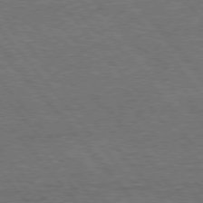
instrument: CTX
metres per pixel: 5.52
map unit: Hpe
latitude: 75.9906
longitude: -157.1970
